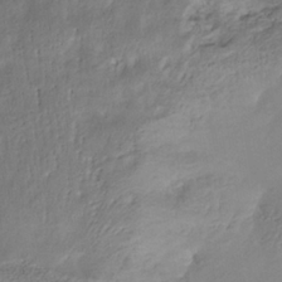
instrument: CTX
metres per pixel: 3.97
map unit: Nhe
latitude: -37.4076
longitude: -118.8191
